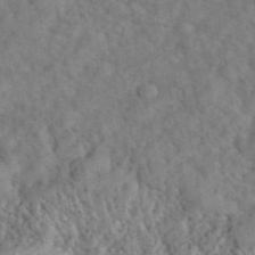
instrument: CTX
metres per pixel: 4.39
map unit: eHh
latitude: 40.5356
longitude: -56.1010
